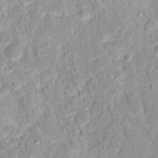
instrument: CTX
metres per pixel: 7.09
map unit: Hto
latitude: 16.1389
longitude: -36.6680
